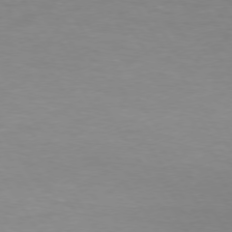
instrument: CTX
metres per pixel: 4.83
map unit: lApd
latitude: 74.2900
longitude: -50.5167
